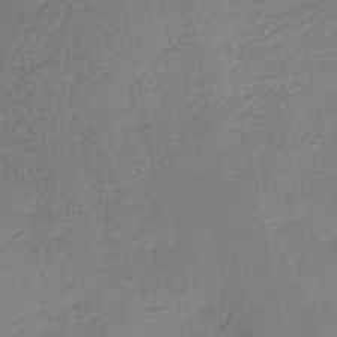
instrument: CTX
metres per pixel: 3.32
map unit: HNb
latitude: -32.7086
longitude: 62.3684
